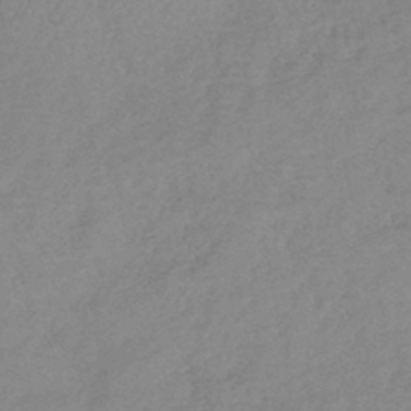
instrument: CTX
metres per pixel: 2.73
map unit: lHb
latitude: -40.2739
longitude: 72.6707
